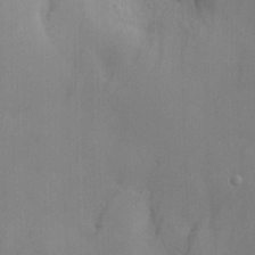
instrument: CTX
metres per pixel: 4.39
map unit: Nve
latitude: -8.1417
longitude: 173.8800
